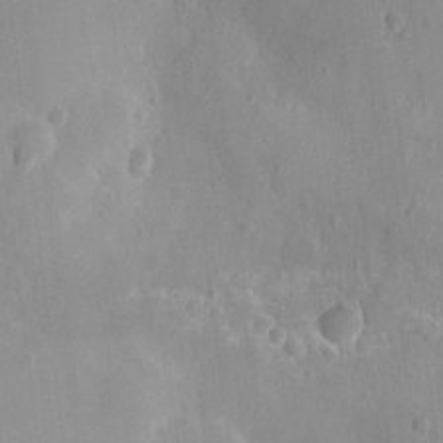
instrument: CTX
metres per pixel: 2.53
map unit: Ht
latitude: -9.0486
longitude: -21.5938
